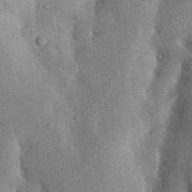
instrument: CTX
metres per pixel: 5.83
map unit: Nhu
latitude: 20.1767
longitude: -73.8773
